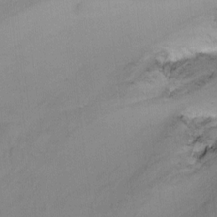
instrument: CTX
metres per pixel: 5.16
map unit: Ht
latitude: -2.0849
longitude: -28.8002
